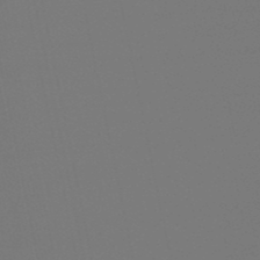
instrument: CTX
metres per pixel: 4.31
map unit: lHb
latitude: -50.2928
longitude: 70.0661
